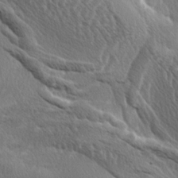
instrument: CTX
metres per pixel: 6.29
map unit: lAa
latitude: -4.5384
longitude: -125.6316
